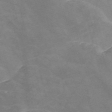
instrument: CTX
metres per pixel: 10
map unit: Nve
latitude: -58.2361
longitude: 58.7463
